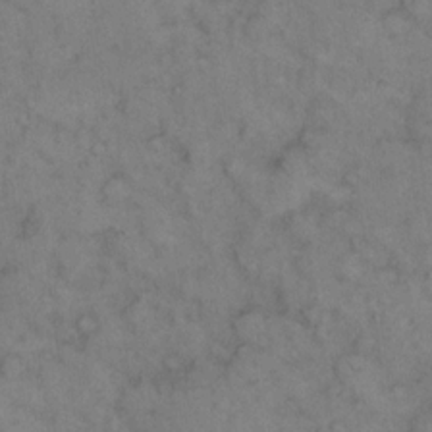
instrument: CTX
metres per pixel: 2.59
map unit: eHh
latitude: 14.0633
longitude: -63.8773
